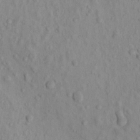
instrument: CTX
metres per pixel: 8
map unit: eHh
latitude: -0.9353
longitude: 18.0472
